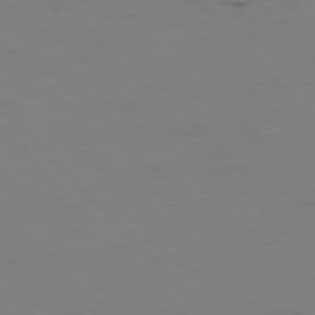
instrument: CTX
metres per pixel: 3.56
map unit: Hpe
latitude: -76.8030
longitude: -18.7057
